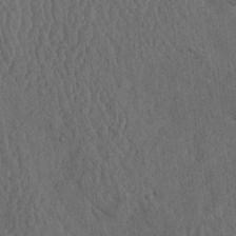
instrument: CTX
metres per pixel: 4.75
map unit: Ave
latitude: 23.8016
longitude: -134.3467
